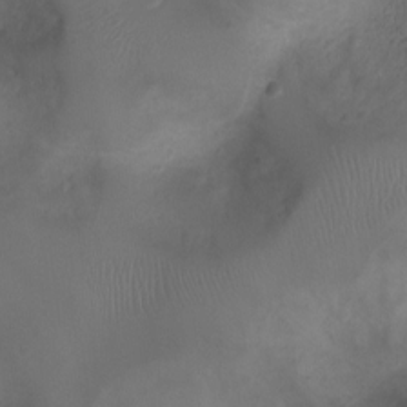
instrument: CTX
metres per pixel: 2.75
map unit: Ht
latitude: -3.2753
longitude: -18.7057
